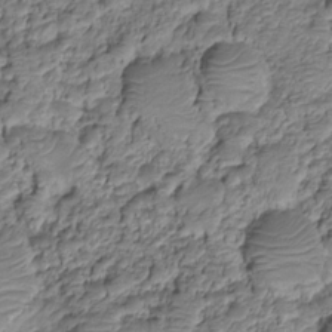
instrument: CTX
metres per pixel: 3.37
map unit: HNhu
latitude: -20.7085
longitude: 84.8219
